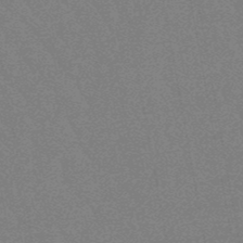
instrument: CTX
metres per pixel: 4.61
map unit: lHb
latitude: -48.9731
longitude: 82.5763
